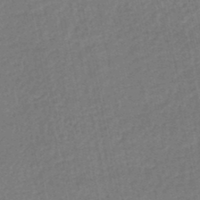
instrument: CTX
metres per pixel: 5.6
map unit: HNhu
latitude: -49.1620
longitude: 101.7288
